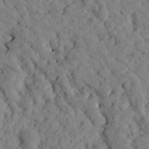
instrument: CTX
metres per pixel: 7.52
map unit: Htu
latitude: -3.0675
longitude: 173.9367
